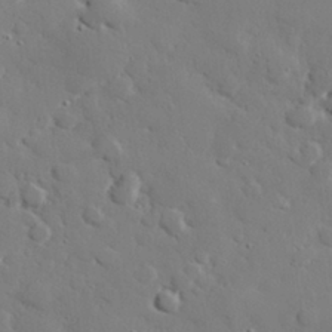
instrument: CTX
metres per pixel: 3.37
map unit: eHh
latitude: 28.8380
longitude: -81.5938
